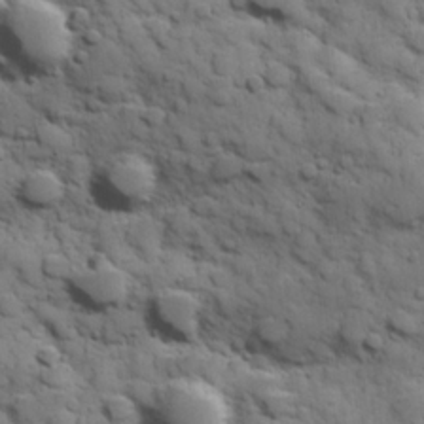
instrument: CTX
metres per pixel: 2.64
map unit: Hve
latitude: 24.5923
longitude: 147.4265
